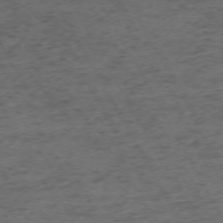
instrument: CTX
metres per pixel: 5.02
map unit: Ap
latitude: -72.8786
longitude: -70.2144
